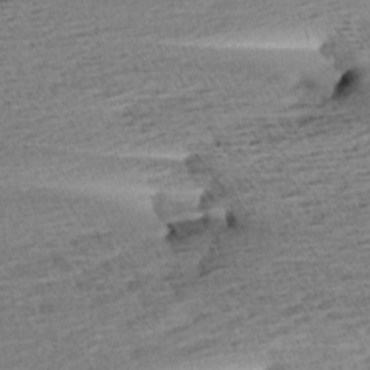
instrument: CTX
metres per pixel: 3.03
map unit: Aa
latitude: 6.9892
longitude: -137.4616
